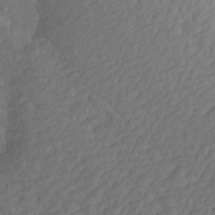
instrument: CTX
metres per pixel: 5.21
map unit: Aa
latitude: 15.0837
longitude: -145.1970
